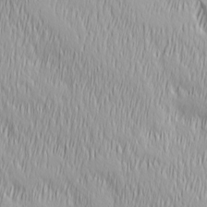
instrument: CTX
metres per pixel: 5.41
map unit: Ave
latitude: 2.8380
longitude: -113.5938
